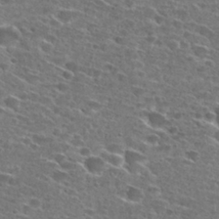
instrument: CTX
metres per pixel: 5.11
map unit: Hto
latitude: 27.7639
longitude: -46.5168
